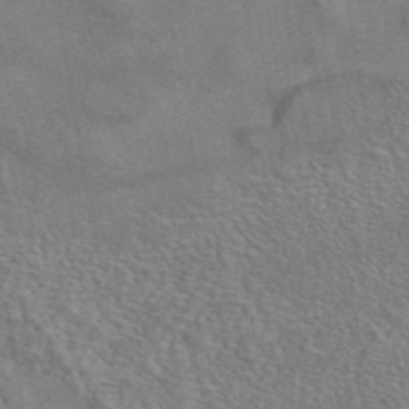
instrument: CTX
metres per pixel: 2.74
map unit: eAb
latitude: 42.2712
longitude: 110.1605
